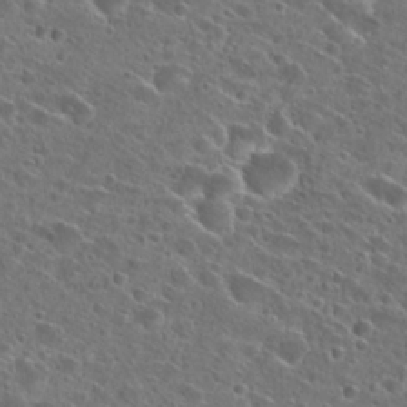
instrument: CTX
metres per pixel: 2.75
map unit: Hto
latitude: 26.1578
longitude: -46.4601
